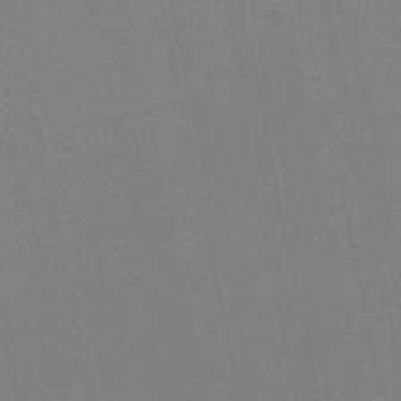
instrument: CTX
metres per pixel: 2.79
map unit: HNb
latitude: -49.3510
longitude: -52.3467
